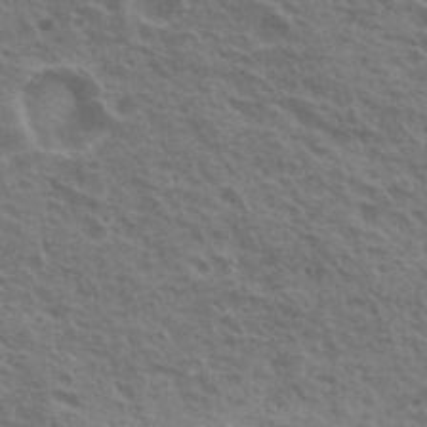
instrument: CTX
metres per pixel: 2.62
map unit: Nhu
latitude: 21.4616
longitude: -30.9892
